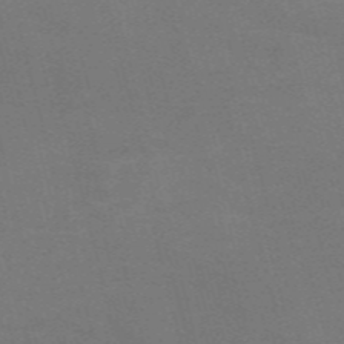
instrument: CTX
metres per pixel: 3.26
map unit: Nve
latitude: -58.8785
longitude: 63.7477
